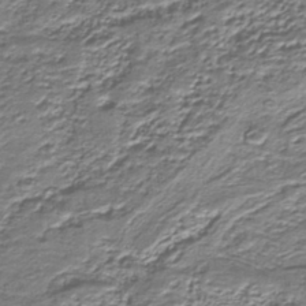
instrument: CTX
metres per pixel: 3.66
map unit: lHb
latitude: -39.3510
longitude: 53.1242
